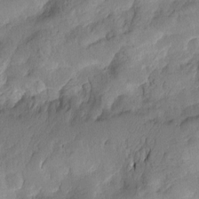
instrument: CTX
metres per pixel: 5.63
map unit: Htu
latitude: -2.3873
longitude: -176.4790
